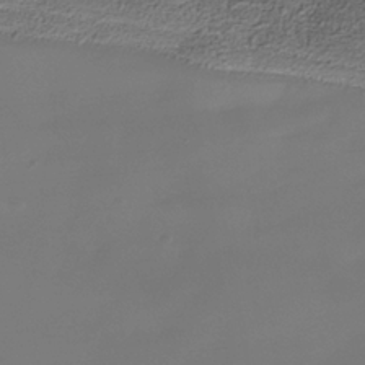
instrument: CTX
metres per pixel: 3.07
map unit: Nhe
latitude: -38.4629
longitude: -118.1766
